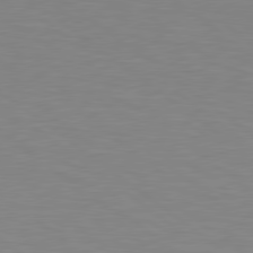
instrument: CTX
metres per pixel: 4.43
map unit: lApd
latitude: 79.3482
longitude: -148.3278
